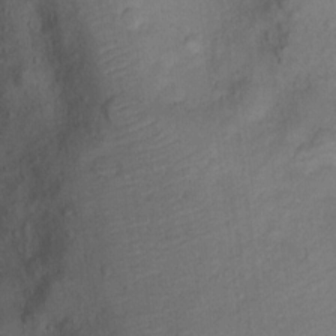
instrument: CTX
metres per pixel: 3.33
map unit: Ht
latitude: 12.0633
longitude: -39.5371
